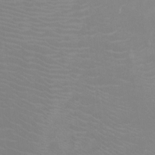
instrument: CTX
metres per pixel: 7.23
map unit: Ht
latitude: -10.2362
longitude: -38.2900
